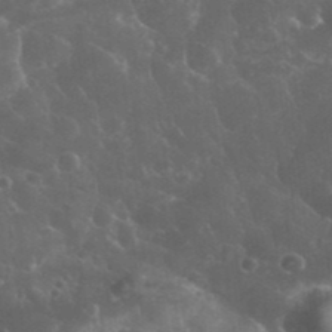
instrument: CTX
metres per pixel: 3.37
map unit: eHh
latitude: 34.4412
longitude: -62.2901
